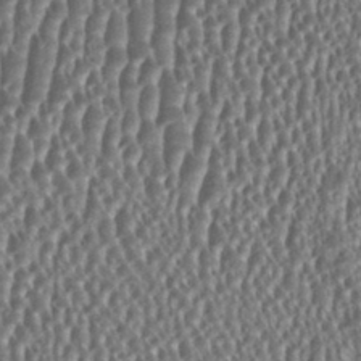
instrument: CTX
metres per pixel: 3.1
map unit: HNhu
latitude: 0.4034
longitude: 0.2362
